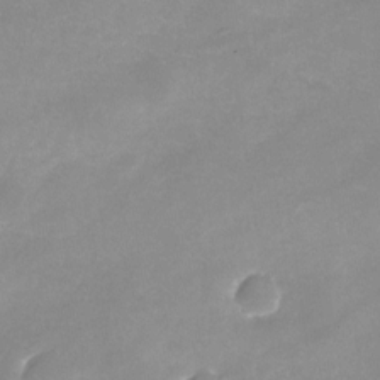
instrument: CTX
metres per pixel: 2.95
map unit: Nhu
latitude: -24.4818
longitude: -69.9528
